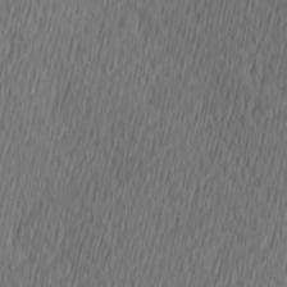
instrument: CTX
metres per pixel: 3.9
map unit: Hve
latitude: 13.1592
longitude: -91.3482
